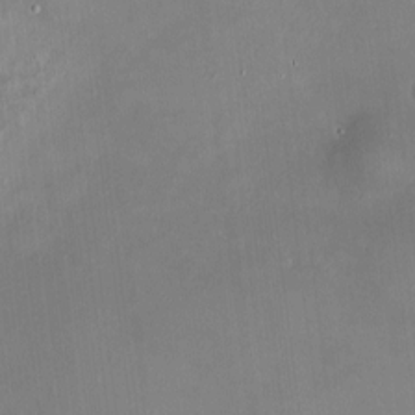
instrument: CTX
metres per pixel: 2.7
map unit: HNhu
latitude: 7.1781
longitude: 9.5777
